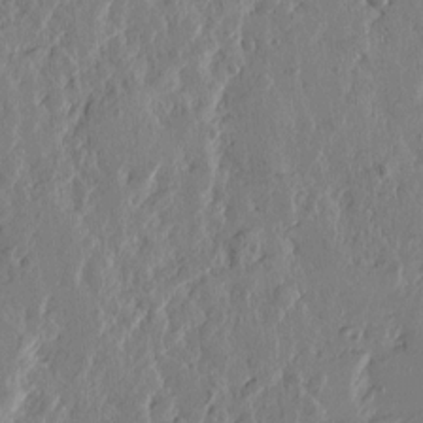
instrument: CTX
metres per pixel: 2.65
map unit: Htu
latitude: -2.7463
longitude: -178.2712
